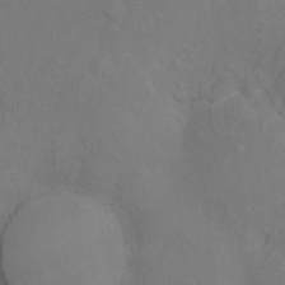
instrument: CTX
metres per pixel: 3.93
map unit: Hto
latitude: -6.8597
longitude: -35.2726
